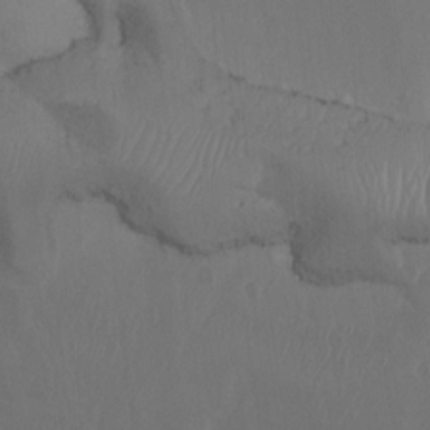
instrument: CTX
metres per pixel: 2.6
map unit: Htu
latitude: -6.8597
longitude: -67.0836
